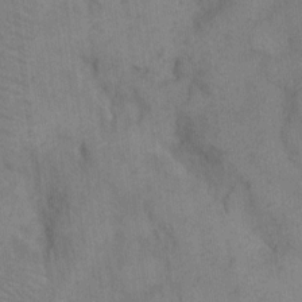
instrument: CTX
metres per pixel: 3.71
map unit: Hto
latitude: 9.3104
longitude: -60.9136
